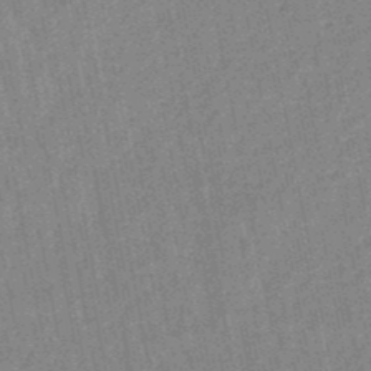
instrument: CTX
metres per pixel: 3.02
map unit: lHb
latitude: -48.2362
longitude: 78.9541
